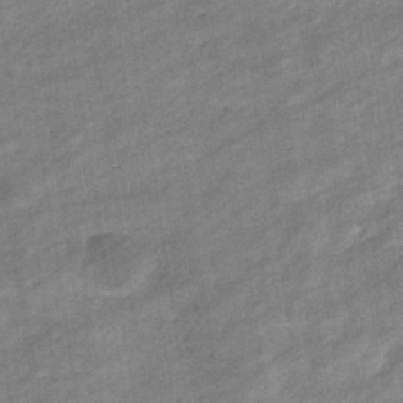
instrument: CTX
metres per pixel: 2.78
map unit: eHb
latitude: -36.9541
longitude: 77.7667
